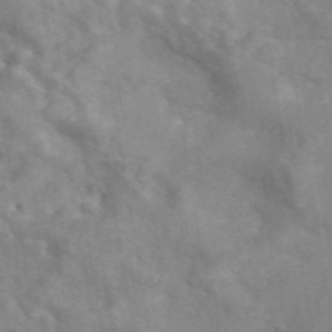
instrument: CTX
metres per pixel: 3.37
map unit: ANa
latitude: 45.7260
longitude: 26.8408
